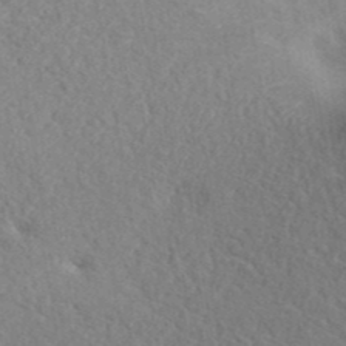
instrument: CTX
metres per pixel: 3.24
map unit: ANa
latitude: 41.0269
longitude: 18.3873
